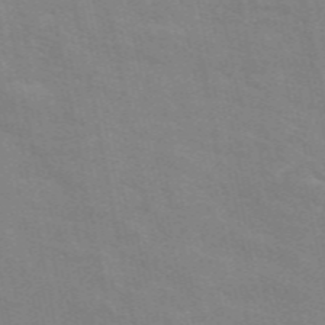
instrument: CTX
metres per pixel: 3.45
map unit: eAb
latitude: 50.8569
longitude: 111.6721
